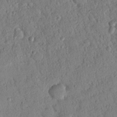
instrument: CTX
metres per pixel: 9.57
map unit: Nhu
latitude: 21.0270
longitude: -78.3279
